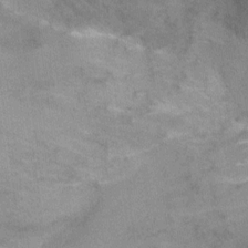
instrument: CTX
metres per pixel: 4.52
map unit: Ht
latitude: -0.8786
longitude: -33.5371
